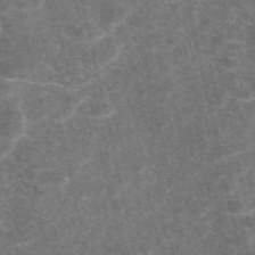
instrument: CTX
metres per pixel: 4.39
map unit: eAb
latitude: 47.3293
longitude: 119.2754
